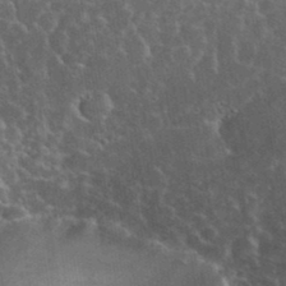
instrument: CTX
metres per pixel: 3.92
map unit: eHh
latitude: 36.1956
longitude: -61.8016
